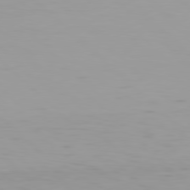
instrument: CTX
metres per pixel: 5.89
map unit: Hpe
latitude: 78.2712
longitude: -167.6316
